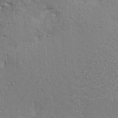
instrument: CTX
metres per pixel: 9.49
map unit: eHh
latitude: 2.5545
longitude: -78.0822
